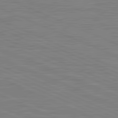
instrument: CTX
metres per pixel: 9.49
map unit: lApd
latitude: 81.8583
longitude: -170.4223
